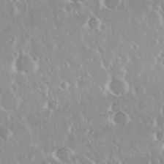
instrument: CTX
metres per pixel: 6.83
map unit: Nhu
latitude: 29.2159
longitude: -61.2159
